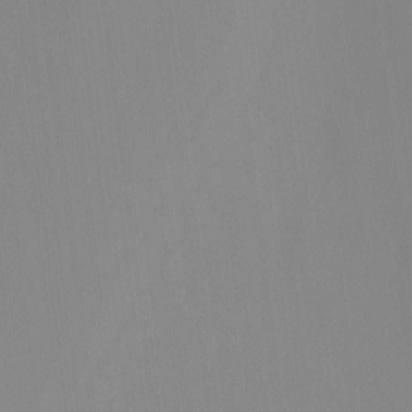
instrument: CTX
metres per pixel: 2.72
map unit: Ht
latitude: -15.0487
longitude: -53.1781
